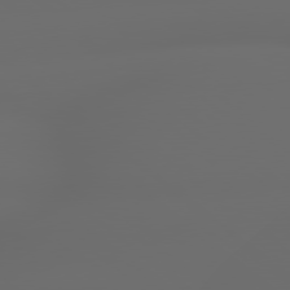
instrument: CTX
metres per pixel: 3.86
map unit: lApd
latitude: 79.1781
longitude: -163.2159
